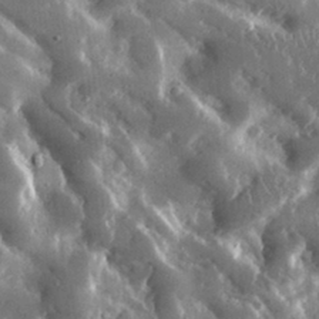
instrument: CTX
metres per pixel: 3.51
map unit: lHvf
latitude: 31.2726
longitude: -91.9717
